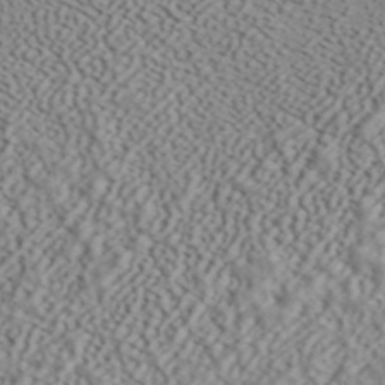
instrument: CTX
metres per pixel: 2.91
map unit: ANa
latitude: 44.8380
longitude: 44.6896
